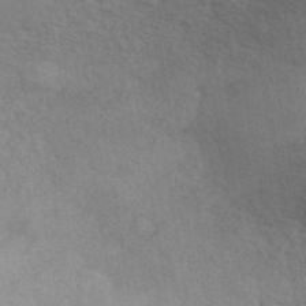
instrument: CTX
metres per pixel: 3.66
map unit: ANa
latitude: 41.8205
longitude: 51.3131
